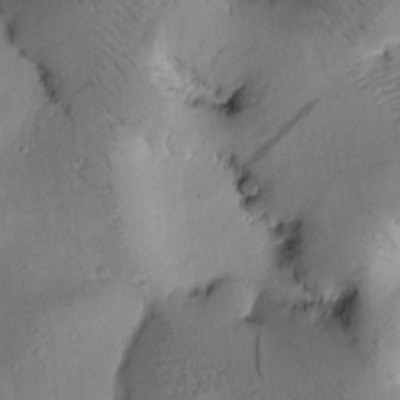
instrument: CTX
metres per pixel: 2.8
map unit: Htu
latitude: -4.1605
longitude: 172.2172
